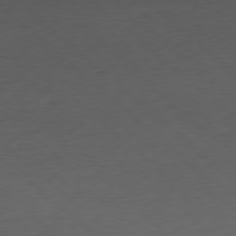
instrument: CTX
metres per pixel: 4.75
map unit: Ap
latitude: -78.8408
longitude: -70.8191
